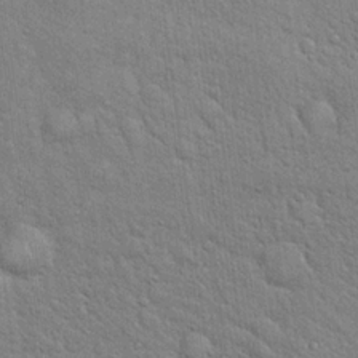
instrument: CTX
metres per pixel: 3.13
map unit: Hto
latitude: 18.3845
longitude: -52.1389
